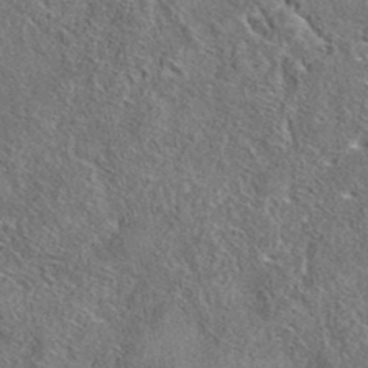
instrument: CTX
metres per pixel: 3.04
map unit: eAb
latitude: 37.0081
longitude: 112.8786
